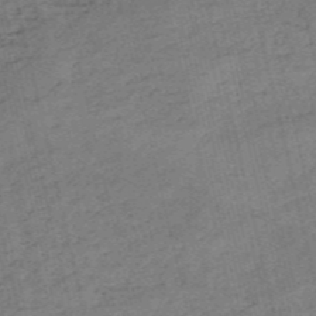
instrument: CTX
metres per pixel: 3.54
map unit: HNb
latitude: -54.9542
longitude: -42.8947
